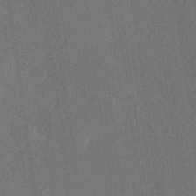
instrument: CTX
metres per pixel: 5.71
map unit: Hve
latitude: 26.8191
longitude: 144.3306
